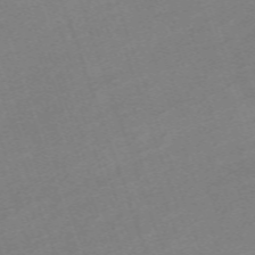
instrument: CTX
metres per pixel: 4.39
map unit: eHh
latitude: -64.4440
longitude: 50.8786
